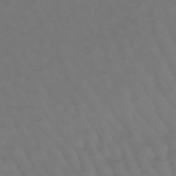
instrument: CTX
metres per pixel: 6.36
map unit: lHb
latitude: -47.7288
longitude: 81.6722
